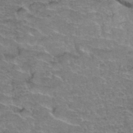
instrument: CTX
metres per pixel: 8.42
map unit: Hto
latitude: 35.8016
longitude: -45.6316
